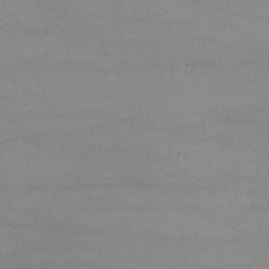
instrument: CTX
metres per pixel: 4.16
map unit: lHvf
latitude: -10.6519
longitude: -101.6694
